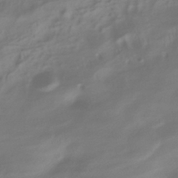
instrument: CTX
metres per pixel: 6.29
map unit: ANa
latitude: -39.4266
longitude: 96.3495
